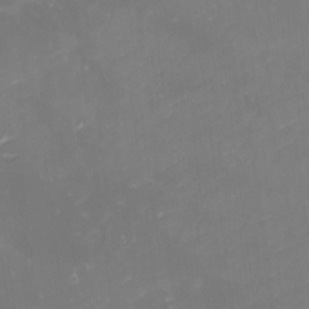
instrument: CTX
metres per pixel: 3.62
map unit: Nhu
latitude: -1.0865
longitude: -79.8395
